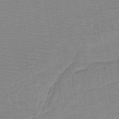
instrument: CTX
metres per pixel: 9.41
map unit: lHb
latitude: -41.0108
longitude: 52.9163
